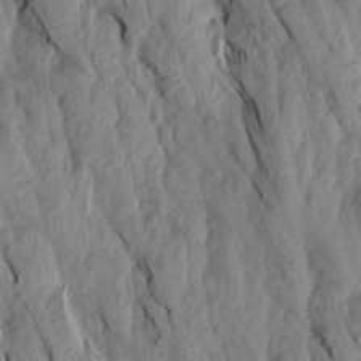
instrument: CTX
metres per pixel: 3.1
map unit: Aa
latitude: 19.1592
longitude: -146.7625
